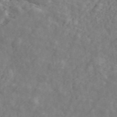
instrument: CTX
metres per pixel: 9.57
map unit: ANa
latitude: 48.3467
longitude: -81.5560
